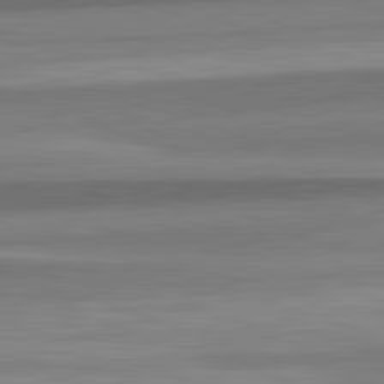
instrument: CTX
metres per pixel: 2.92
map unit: lApd
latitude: 82.7624
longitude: 178.0472
